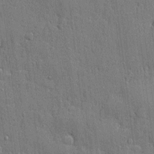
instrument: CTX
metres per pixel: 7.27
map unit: eHh
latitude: 5.4237
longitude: -75.4238
